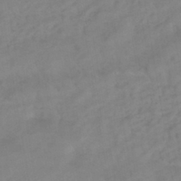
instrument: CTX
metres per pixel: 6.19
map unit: HNhu
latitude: -42.3306
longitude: 101.8989
